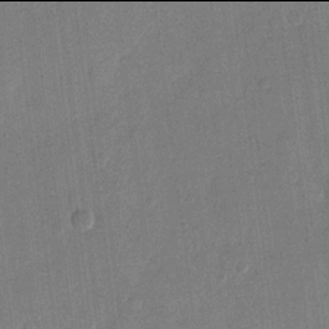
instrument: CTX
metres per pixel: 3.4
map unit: eHh
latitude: 13.9906
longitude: -68.9892
